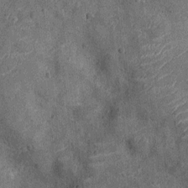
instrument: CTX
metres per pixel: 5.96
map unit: Ht
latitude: -12.0283
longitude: -21.2915
